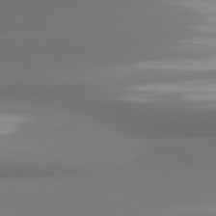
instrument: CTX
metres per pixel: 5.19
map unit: lApd
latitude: 81.4804
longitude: 172.6329
